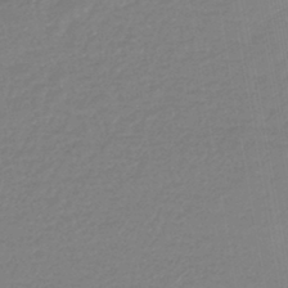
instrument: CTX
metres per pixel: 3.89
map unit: lHb
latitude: -42.3684
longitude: 75.1998
